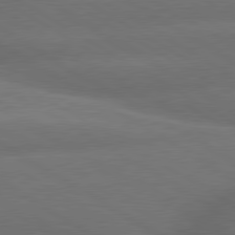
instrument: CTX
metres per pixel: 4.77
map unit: lApd
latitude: 79.9906
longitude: -155.5560
